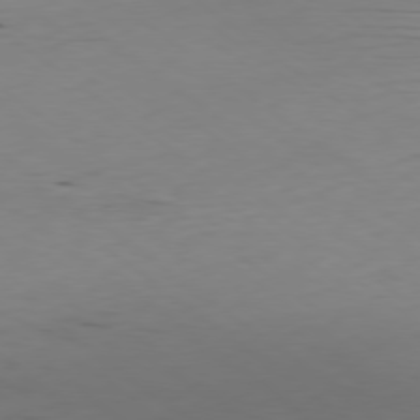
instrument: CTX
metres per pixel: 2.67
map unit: Ap
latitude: -79.2376
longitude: -92.0444
